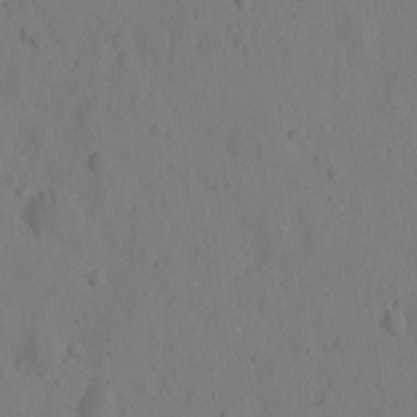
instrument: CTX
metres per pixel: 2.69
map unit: eHh
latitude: -0.5196
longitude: 16.1228
